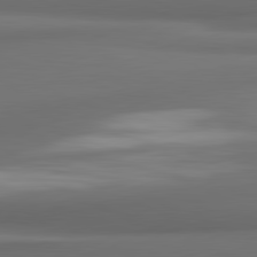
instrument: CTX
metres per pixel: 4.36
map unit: lApd
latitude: 81.8583
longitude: 171.1431
